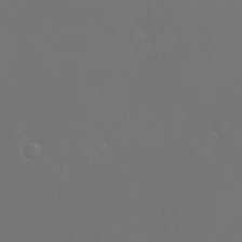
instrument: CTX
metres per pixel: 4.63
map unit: eHh
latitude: -10.9731
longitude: -65.4048
